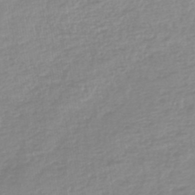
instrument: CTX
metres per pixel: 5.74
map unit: lHb
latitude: -44.3873
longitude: 72.1983
